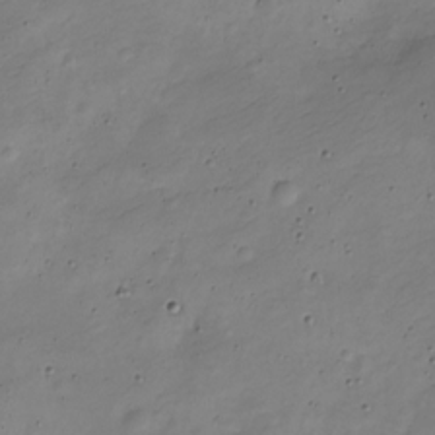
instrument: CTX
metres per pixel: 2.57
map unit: Nve
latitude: -25.3698
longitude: 106.0661
